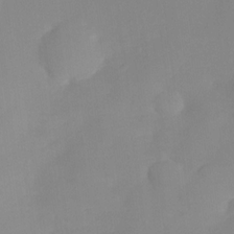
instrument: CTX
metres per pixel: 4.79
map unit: HNhu
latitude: -23.5777
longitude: 49.7667
